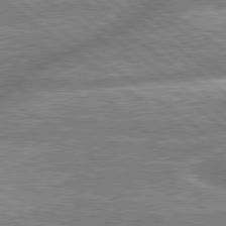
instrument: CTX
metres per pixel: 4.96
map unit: lApd
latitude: 79.2726
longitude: -158.2901
